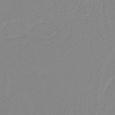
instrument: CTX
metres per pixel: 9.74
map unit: HNb
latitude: -44.8597
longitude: 54.9353
